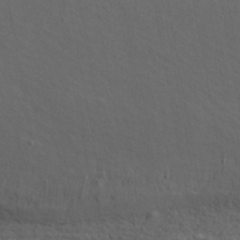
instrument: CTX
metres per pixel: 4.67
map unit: ANa
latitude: 39.4804
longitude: 21.2376
